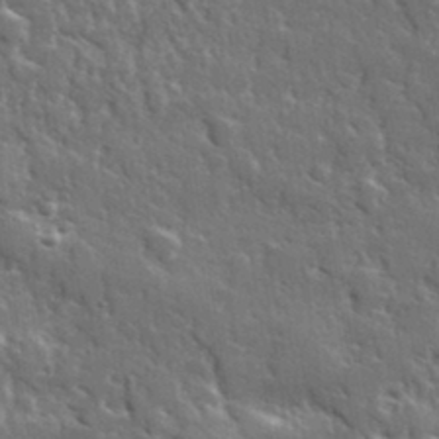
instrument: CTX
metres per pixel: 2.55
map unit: lHvf
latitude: 34.5168
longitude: -87.9717
